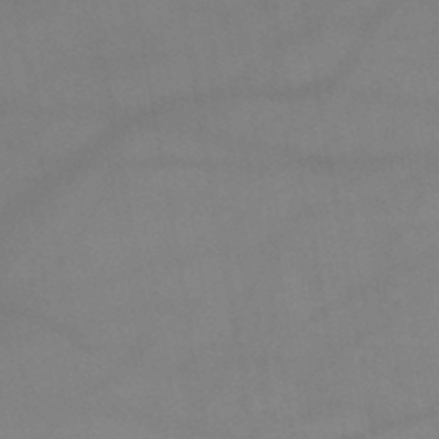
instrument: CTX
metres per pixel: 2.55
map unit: lHb
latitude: -43.7666
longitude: 67.0108
